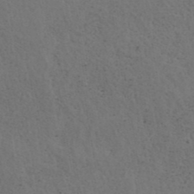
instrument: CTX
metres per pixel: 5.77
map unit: ANa
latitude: 39.5560
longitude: 19.8233
